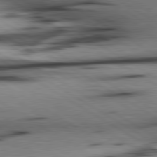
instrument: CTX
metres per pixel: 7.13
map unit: lApd
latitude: 80.4790
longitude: 158.8408
